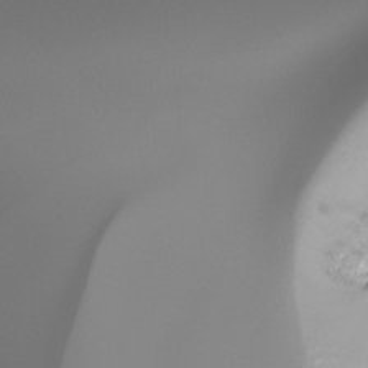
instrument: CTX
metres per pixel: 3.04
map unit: Ht
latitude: -16.7841
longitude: -46.3090
